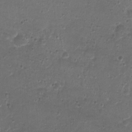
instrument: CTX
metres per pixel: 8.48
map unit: Ht
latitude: 1.4615
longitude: -25.5560
